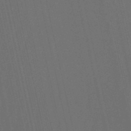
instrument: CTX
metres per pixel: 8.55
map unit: eHb
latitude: -51.3321
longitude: 77.2565
